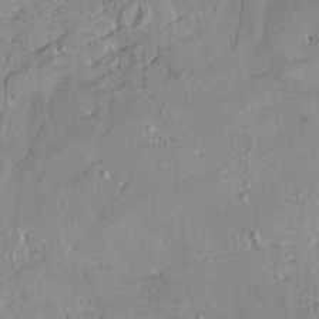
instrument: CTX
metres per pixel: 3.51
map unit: HNhu
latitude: 4.8002
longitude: 3.4454
